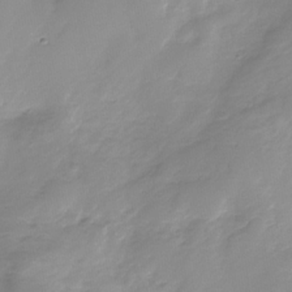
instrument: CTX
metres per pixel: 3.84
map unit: Nhe
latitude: -32.5196
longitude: -92.2522
